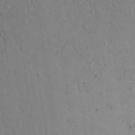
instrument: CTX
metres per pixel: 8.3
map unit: Aa
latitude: 29.0080
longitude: -146.6491
